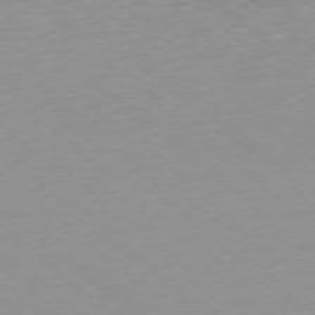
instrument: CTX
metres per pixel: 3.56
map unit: Hpe
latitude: -78.3873
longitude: 12.5952
